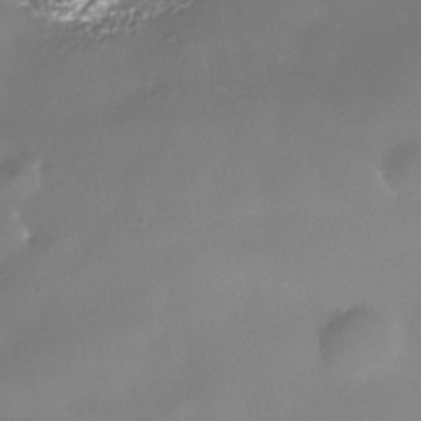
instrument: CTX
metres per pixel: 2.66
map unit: Nhe
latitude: -35.6344
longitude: -91.8016
